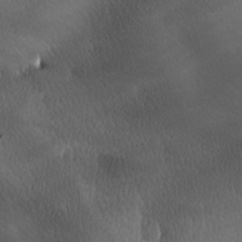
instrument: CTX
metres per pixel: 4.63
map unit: Ave
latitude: -6.8786
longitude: -122.6868
